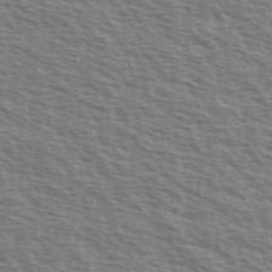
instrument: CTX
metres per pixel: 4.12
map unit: Ave
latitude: 37.9906
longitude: -113.2915
